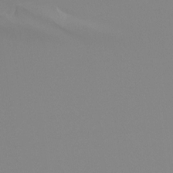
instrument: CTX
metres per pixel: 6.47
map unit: Hto
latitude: -8.3495
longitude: -51.4804
